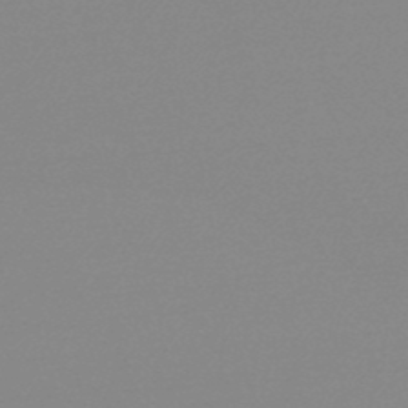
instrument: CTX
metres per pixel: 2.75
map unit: lHb
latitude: -48.7841
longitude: 72.0850
